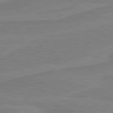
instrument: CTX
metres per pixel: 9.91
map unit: lApd
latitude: 81.2537
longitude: 168.9541
